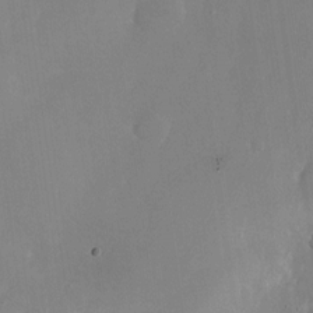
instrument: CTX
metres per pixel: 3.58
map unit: Nhu
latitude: -25.2376
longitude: -70.7624
